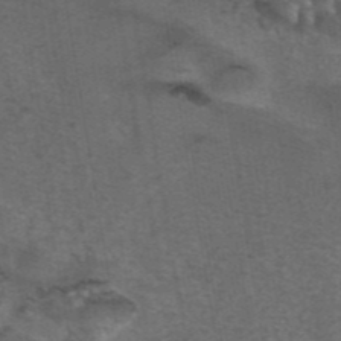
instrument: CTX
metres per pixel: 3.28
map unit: eAb
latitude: 43.6505
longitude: 105.2187
